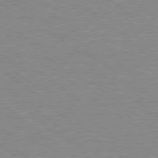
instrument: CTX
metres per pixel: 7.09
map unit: Hpe
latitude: 78.6302
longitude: -144.8380
